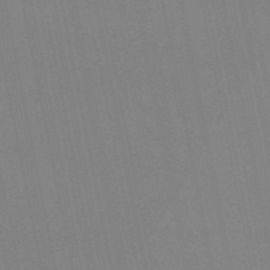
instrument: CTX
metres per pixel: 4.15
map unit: eHb
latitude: -50.2361
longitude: 69.0864
